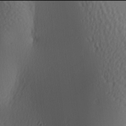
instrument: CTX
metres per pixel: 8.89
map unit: lAa
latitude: -6.0094
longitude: -123.3671
